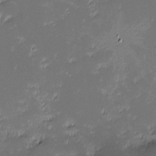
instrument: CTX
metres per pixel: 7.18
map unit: eHh
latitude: -2.5195
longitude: -85.7639
